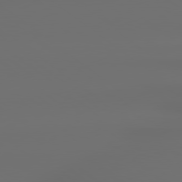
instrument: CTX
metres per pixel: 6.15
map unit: lApd
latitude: 79.2348
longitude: -135.4237
